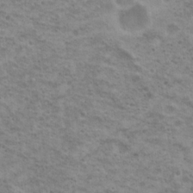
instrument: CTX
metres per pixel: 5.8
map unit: Nhu
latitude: 18.5734
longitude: -31.2726
